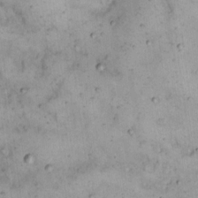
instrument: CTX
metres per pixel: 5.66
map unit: eHh
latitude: 14.6302
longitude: -64.1767
